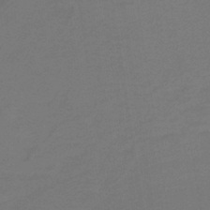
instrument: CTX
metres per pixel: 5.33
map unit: HNb
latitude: -37.6155
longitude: 54.9542
